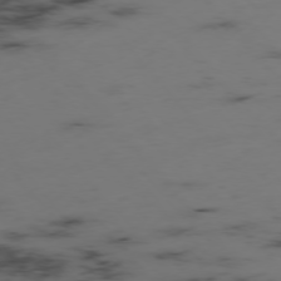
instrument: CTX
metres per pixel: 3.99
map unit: Hpe
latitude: -76.1228
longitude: -9.8206
